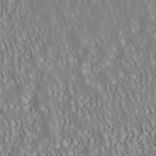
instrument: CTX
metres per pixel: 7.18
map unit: ANa
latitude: 40.9324
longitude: 54.3306
